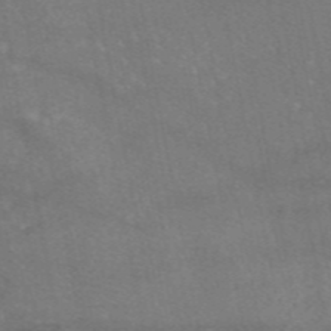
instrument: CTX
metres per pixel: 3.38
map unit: eAb
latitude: 47.4994
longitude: 120.2550
